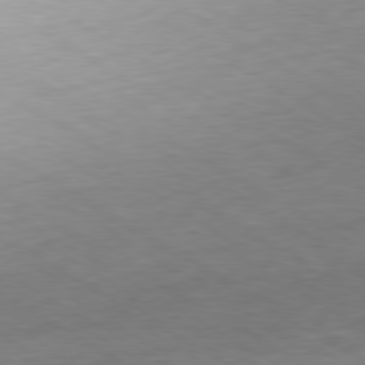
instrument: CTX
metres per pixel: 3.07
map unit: Hpe
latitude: -80.3118
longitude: 20.1794
